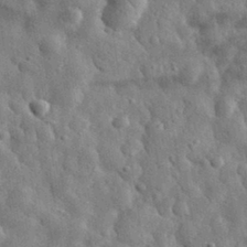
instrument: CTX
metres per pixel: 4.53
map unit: eHh
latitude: 31.6883
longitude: -73.2537
